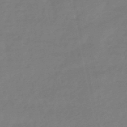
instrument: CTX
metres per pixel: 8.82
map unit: lHb
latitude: -49.0487
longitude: 78.9730
